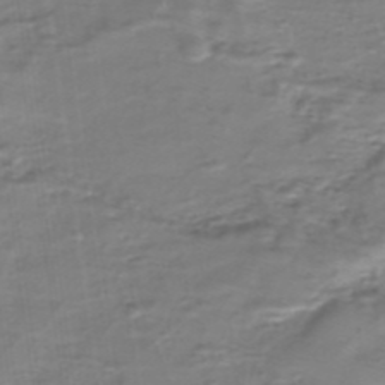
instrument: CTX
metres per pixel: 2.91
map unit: eHh
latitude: -40.1795
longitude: -29.5182
